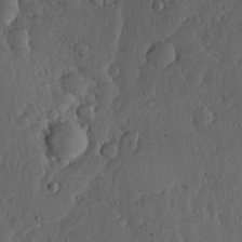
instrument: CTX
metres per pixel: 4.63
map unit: lHvf
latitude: 19.5560
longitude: -115.7260
